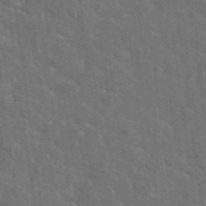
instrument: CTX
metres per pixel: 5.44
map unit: lHvf
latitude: 37.8584
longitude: -91.0647
